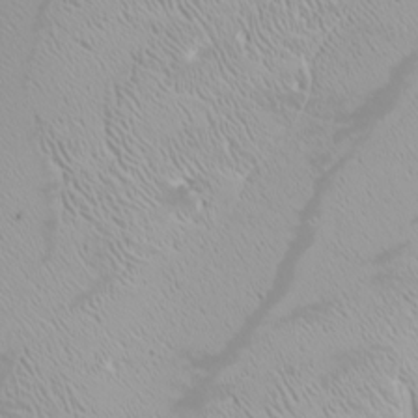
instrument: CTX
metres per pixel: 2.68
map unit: Htu
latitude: -6.2172
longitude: -72.1011
